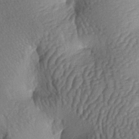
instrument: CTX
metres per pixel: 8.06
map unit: lAa
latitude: -6.5574
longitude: -125.8583
